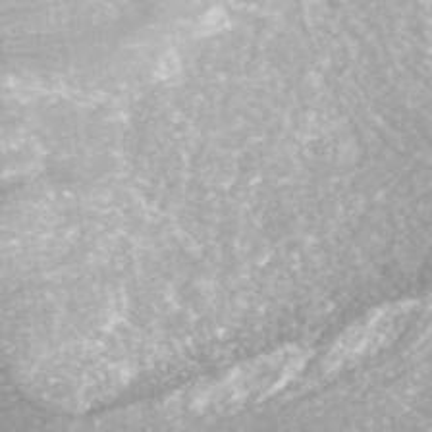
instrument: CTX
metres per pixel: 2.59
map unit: ANa
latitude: 43.4049
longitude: 24.7085
